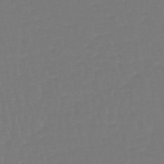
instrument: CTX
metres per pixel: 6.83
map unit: lHb
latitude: -46.8030
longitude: 65.3321
